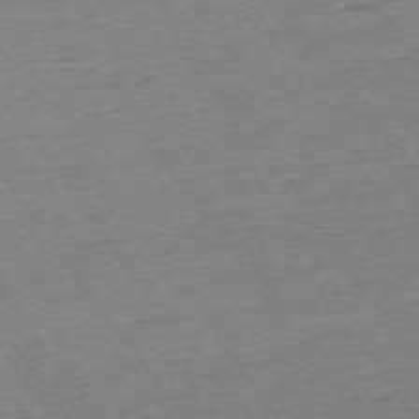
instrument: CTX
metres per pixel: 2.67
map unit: Ap
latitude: -74.1606
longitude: -82.5356
